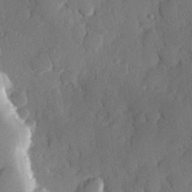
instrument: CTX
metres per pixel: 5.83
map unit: Hve
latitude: 25.5749
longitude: 150.5952
